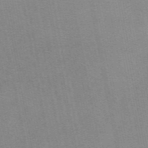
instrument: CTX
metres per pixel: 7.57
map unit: eAb
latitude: 48.9136
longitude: 103.7289
